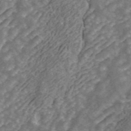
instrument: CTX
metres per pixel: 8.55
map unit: ANa
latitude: 43.2915
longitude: 25.2187
